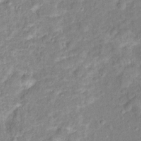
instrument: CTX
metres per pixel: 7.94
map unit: Hto
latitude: 16.3089
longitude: -42.2523
